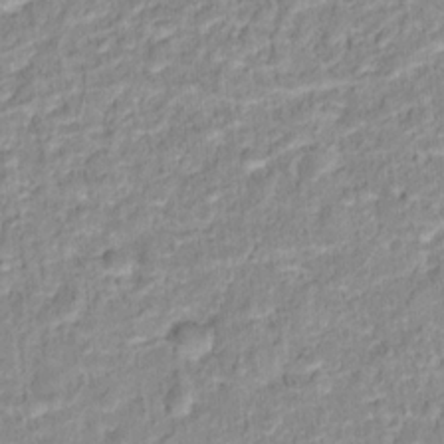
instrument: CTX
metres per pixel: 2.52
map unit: Hto
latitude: 16.2334
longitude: -37.0459
